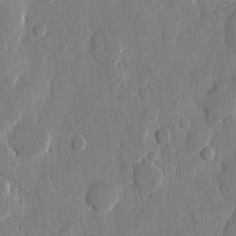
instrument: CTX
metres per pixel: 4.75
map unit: eHh
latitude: 12.6680
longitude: -69.1403
